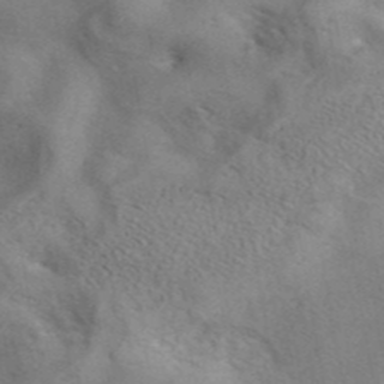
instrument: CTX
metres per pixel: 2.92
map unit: eAb
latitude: 41.6127
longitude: 108.0094
